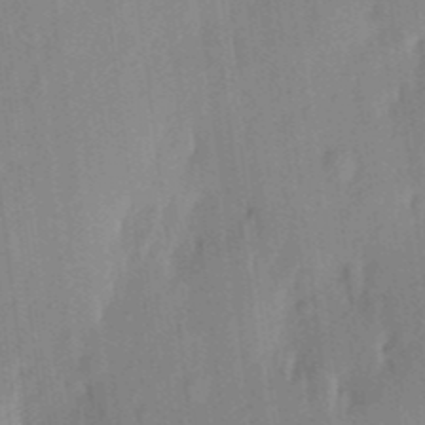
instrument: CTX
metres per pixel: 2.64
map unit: eHh
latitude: 4.7813
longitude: -74.0822
